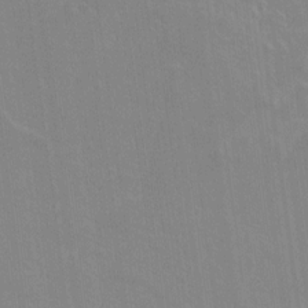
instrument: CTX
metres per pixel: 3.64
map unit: lAvf
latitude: 16.1011
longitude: -128.4412
